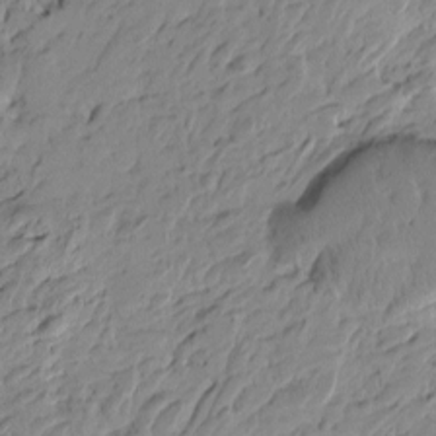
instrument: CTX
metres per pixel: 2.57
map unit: Htu
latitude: -4.2739
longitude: -178.2712
